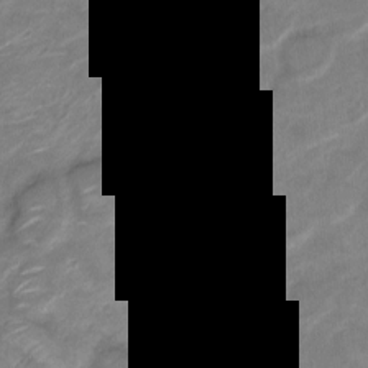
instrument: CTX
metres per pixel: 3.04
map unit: Nve
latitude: -18.0283
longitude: 107.5588
